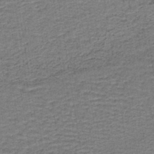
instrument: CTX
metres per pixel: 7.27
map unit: lHb
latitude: -40.2172
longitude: 55.2565
